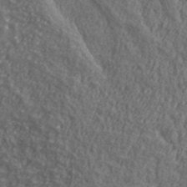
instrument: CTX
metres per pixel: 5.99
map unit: ANa
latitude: 39.9717
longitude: -90.0633
